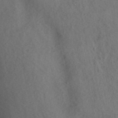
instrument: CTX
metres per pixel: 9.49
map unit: ANa
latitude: 43.0081
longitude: 55.1998
